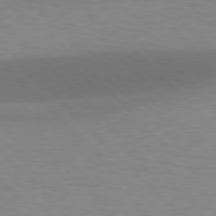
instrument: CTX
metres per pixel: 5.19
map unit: lApd
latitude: 77.1592
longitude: -59.8583
